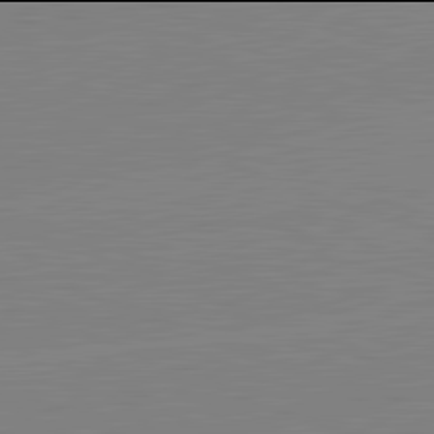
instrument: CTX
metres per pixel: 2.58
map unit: lApd
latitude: 81.9906
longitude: -157.4804
